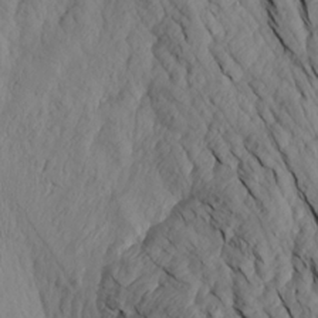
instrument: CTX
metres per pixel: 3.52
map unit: Aa
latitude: 18.3656
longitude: -146.3846
